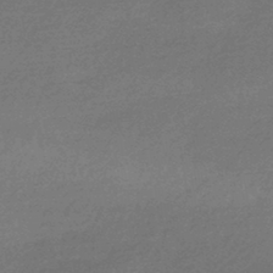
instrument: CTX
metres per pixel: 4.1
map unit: HNhu
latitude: -43.5021
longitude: 93.4643
